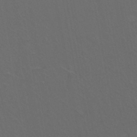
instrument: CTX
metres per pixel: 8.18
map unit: eHh
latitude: -44.2551
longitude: -28.7624
